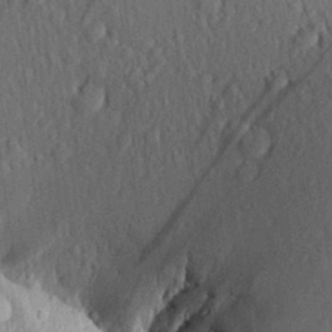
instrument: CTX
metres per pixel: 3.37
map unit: Aa
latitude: 26.5924
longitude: -135.8772
